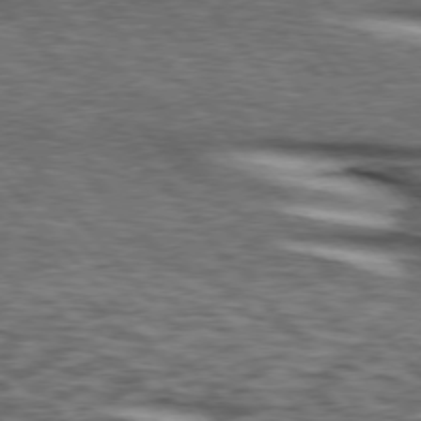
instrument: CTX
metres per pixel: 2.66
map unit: lApd
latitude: 75.9528
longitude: -82.3278
